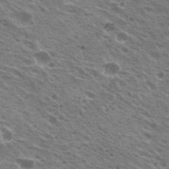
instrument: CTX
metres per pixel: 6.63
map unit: Hto
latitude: 21.8017
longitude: -31.3860
